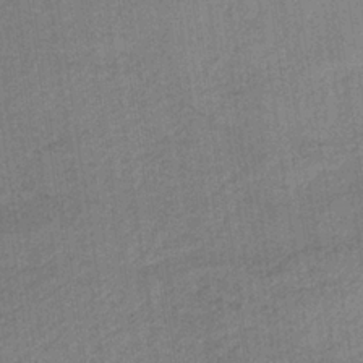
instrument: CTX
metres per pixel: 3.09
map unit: HNb
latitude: -33.9367
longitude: 62.6896
